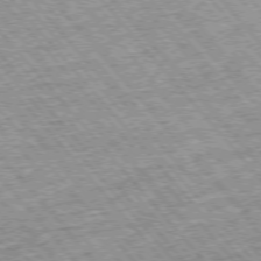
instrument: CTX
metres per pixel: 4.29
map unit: Hpe
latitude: -76.1984
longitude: -21.3104
